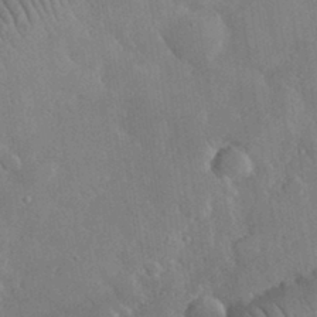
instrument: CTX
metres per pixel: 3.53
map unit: lHvf
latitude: 32.8380
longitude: -86.0255
